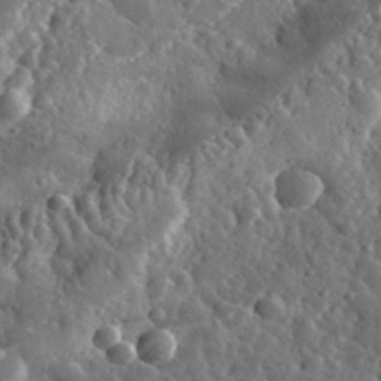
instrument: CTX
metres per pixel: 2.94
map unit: eHh
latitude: 34.8947
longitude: -80.1578
